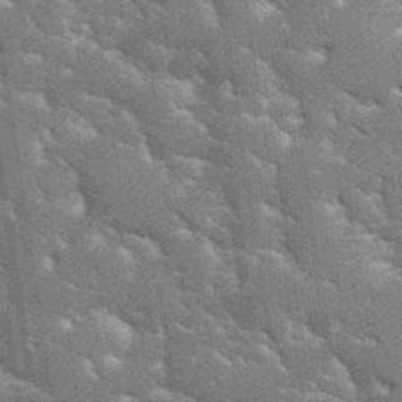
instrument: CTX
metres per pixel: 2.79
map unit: eHh
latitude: 35.0458
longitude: -65.4426
